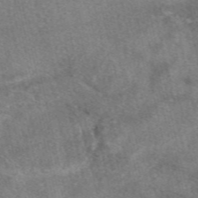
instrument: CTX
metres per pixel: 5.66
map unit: eAb
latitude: 48.2900
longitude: 121.8611
